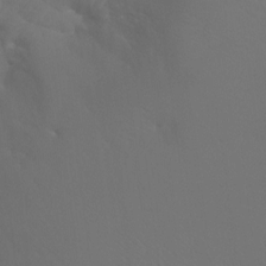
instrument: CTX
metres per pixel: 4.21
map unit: Htu
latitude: -7.5777
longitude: -32.6113
